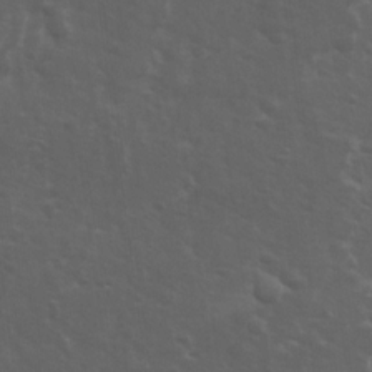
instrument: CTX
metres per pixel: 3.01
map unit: Ave
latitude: 11.8206
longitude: -104.2523
